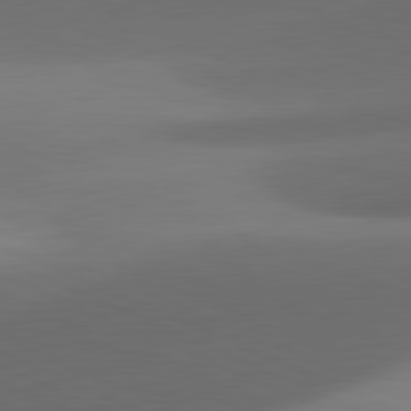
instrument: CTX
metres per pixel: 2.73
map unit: lApd
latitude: 81.6127
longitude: 133.1620
